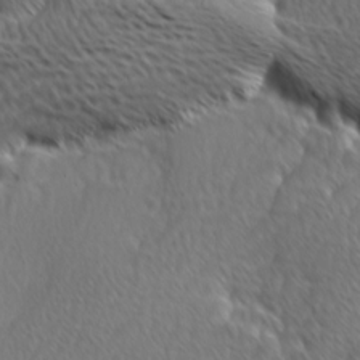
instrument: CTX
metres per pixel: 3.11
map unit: Ave
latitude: 8.8191
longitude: -106.0444
